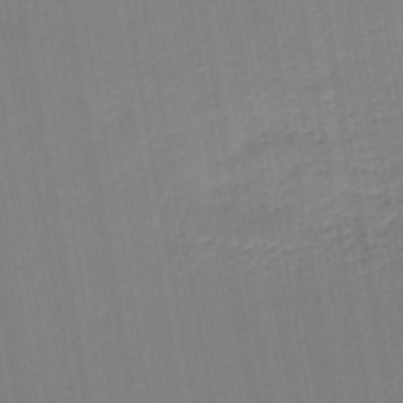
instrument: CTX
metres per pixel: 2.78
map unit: lHb
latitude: -45.9556
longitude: 67.2187
